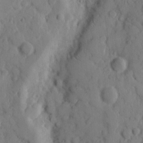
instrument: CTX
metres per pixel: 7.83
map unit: eHh
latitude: 9.1592
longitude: -64.7246
